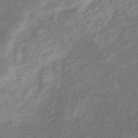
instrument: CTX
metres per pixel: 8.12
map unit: eHb
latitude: -33.6911
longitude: 74.6141
